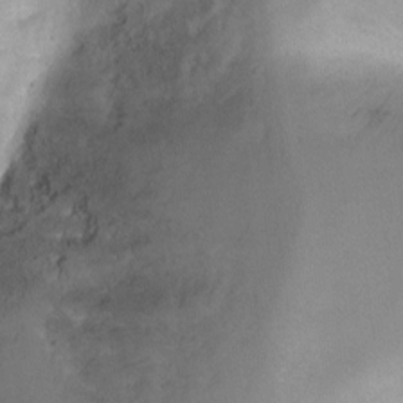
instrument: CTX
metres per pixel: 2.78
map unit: Ht
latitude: -9.8611
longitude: -28.2522
